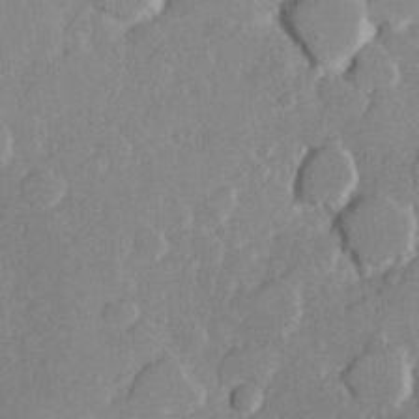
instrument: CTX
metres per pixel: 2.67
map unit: Hve
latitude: 23.8961
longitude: 145.2943
